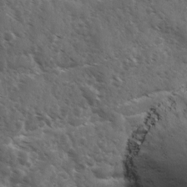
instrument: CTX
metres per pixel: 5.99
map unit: Ave
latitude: 10.9703
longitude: -103.4237
